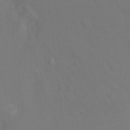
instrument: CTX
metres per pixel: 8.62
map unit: Ht
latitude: -1.3132
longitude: -35.0269
